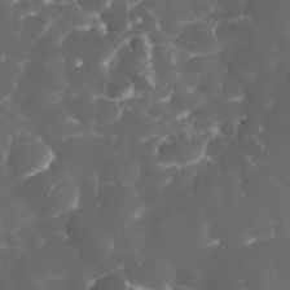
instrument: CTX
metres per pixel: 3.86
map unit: eHh
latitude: 32.1011
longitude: -63.0837
